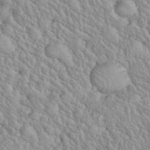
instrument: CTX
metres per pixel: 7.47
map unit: eHh
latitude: 37.8395
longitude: -61.3859
